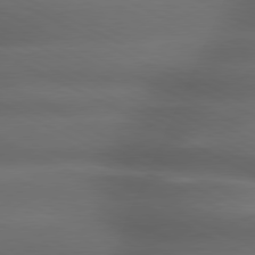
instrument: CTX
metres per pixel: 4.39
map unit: lApd
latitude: 79.5371
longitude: -120.8380
